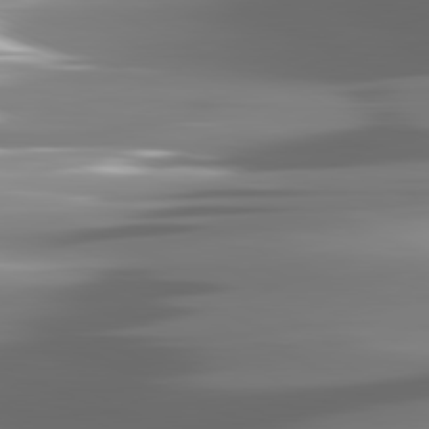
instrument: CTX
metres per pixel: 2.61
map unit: lApd
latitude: 81.6127
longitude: -141.1970
